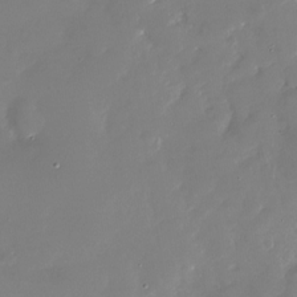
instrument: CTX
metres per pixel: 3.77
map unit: Nhu
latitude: -27.0675
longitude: -60.8758
